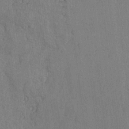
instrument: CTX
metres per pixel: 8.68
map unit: lAvf
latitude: -5.7666
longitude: -114.2900
